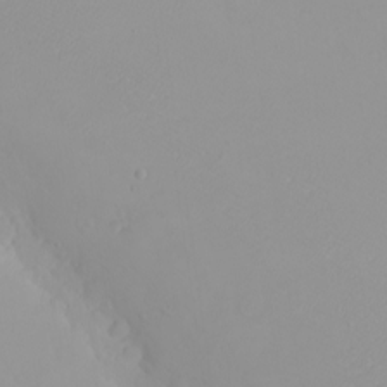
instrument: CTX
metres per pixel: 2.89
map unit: eHh
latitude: -8.1039
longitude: -70.1767
